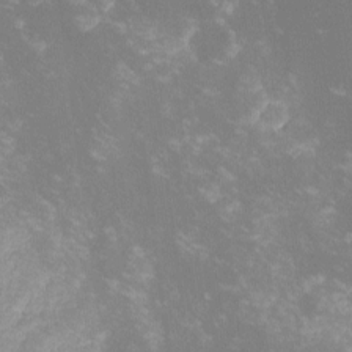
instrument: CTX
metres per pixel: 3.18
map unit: lHvf
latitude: -14.3307
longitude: -102.6490
